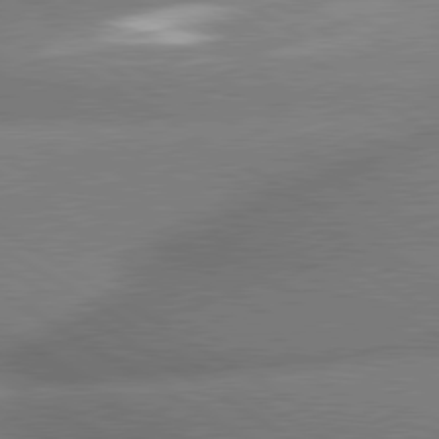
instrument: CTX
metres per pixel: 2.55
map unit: lApd
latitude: 80.1767
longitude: -162.3090
